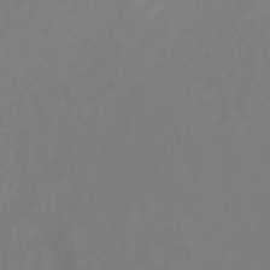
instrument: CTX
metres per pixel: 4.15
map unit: lHb
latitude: -31.1431
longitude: 66.3684
